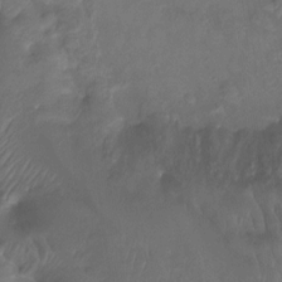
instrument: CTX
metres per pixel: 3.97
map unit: Htu
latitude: -14.3873
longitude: -45.3104
